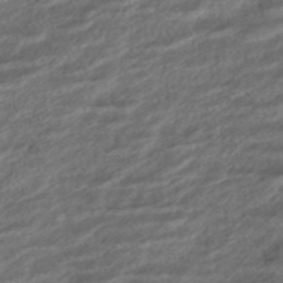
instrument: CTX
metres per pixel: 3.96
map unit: ANa
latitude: -44.9731
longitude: 105.3698
